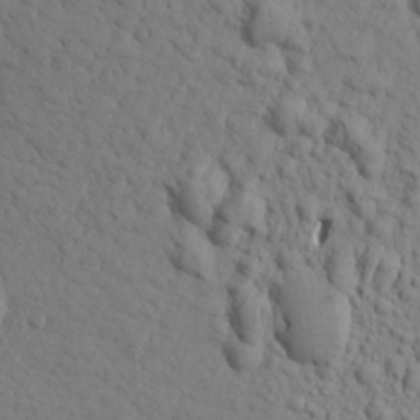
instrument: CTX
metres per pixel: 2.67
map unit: Aa
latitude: 15.4994
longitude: -141.8205
